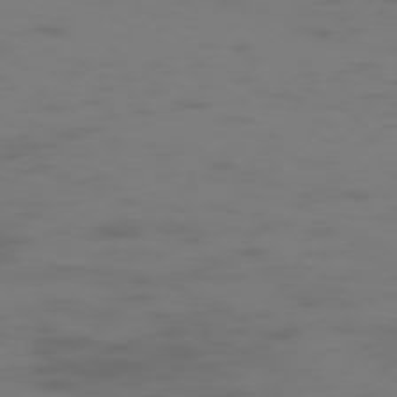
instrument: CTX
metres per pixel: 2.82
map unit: Hpe
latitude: -73.4265
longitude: 5.3320
